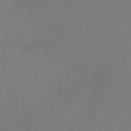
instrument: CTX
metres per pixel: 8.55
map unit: HNb
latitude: -47.3509
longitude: 57.7288
